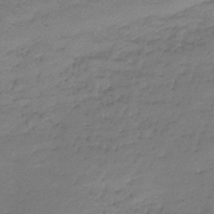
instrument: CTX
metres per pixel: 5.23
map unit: lHb
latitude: -43.3320
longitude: 59.3698
